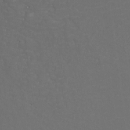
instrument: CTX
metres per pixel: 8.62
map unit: Htu
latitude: -11.6911
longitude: -70.9136
